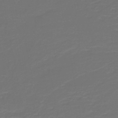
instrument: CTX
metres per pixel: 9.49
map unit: HNb
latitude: -47.3887
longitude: 53.9178
